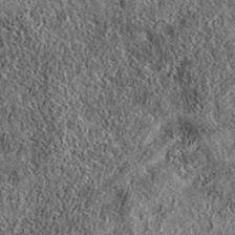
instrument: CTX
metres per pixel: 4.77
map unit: eAb
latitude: 36.8191
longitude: 108.7085
